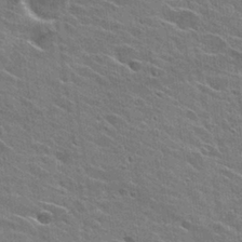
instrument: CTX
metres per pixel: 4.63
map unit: Hto
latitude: 26.6680
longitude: -43.3482
